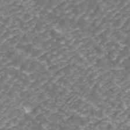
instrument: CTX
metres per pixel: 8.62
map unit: ANa
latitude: 43.5749
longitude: 25.0297
